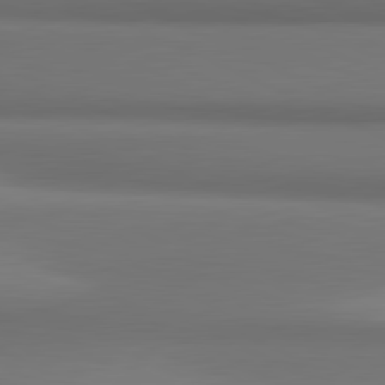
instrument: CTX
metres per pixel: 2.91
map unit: lApd
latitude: 81.5182
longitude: 172.5385
